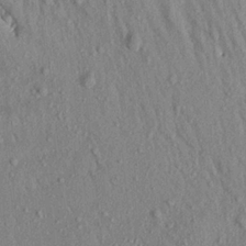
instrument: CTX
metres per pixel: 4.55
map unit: Aa
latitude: 18.7435
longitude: -147.1970
